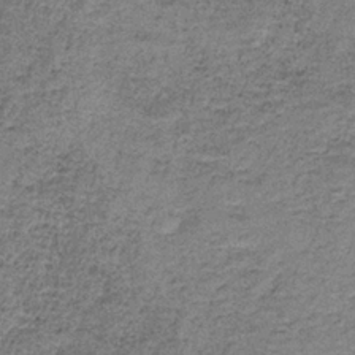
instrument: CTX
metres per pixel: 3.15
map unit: HNb
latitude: -35.3510
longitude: 52.8597
